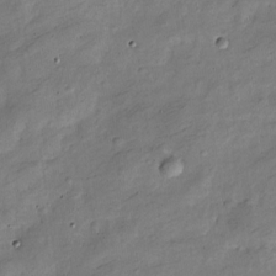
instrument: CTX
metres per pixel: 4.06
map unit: Nve
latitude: -25.4454
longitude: 106.4440
